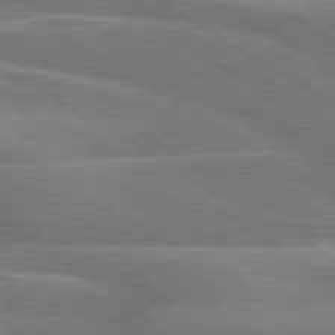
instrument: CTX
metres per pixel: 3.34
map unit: lApd
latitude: 79.8206
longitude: -123.6694
